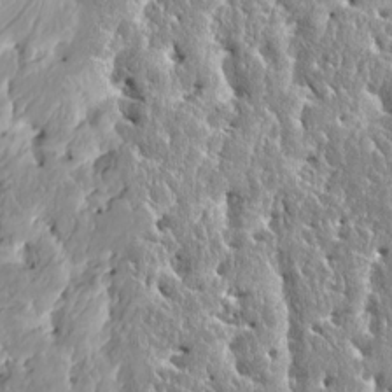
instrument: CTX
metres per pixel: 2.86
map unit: HNhu
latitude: 2.6679
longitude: 7.9178
